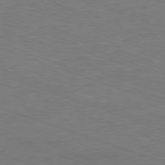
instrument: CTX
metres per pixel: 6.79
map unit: Ap
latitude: -81.5777
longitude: -73.4994
